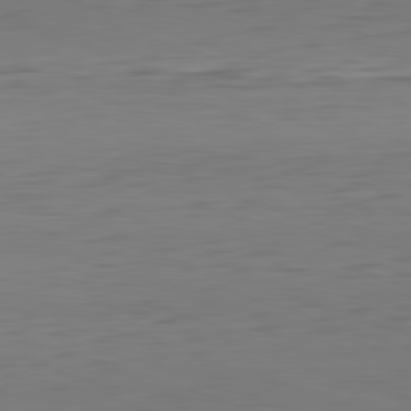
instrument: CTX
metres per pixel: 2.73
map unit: Hpe
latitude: -82.3495
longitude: 11.0487
